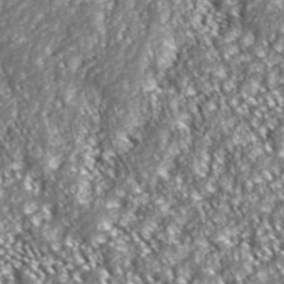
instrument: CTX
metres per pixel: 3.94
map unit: ANa
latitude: 43.7261
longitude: 36.8597
